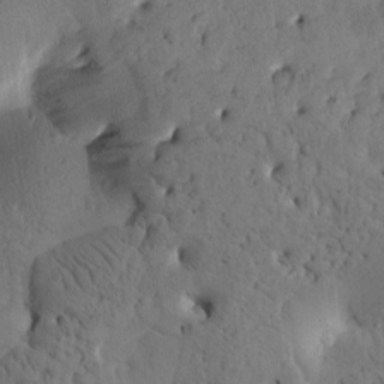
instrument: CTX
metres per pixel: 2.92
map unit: Htu
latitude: -1.8234
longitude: 170.4251
